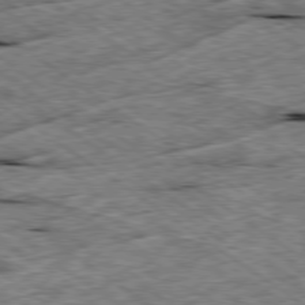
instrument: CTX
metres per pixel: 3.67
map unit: Ap
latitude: -79.6155
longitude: -87.8961
